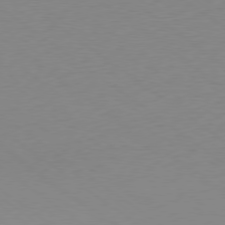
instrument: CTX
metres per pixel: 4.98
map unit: Ap
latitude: -79.1431
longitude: -55.8772
